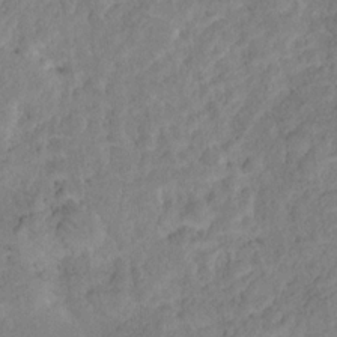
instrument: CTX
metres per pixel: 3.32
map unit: Ht
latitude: 13.1214
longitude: -39.5182
